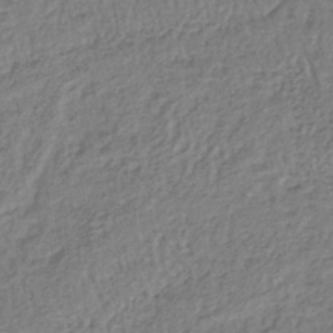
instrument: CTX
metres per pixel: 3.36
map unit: lHb
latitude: -39.5399
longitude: 61.5021
